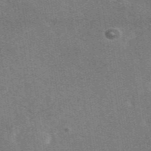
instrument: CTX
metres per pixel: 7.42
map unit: eAb
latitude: 47.1215
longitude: 114.7841
